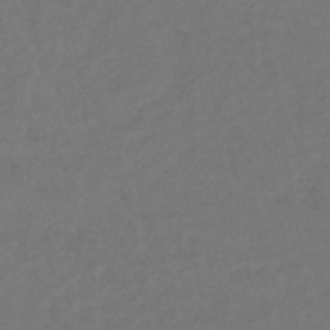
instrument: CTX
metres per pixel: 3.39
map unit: lHb
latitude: -37.8422
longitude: 70.5574
